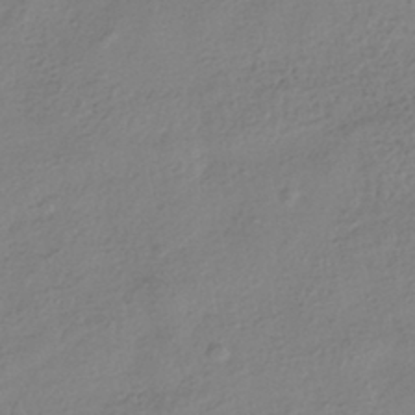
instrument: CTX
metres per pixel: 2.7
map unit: HNhu
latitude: -41.1620
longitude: 98.8786
